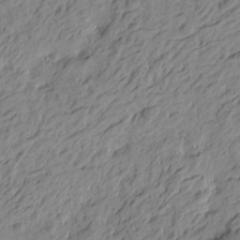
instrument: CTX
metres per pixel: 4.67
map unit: Htu
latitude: -5.0108
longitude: -179.5749
